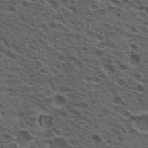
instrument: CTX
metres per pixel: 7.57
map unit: Hto
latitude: 19.5749
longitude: -31.9528
